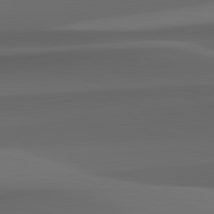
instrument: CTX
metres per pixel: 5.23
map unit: lApd
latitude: 82.1955
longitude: 143.6721
